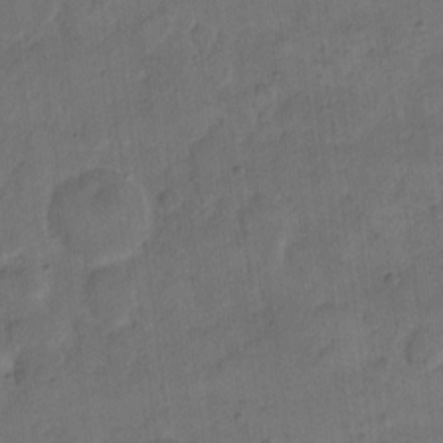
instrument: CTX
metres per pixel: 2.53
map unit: eHh
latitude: 13.8395
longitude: -65.9717
